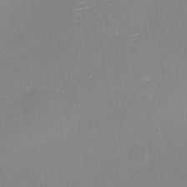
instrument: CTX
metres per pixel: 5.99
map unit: eHh
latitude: -2.4628
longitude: -80.1578
